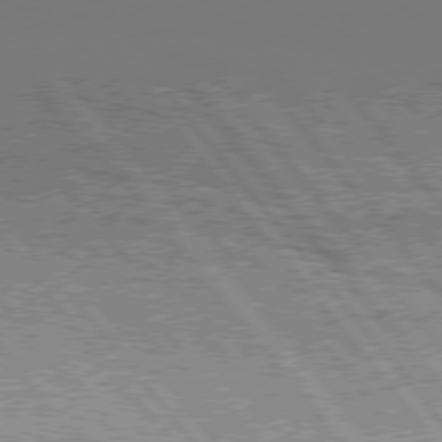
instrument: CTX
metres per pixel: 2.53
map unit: Hpe
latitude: 76.2144
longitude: -136.9703
